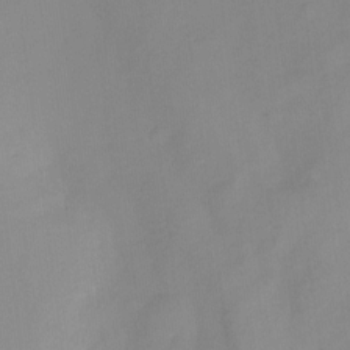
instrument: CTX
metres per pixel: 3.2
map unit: Nhu
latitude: -14.1984
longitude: -54.5357
